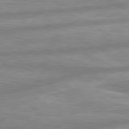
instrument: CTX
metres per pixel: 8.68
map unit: lApd
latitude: 80.2333
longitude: -166.9324
